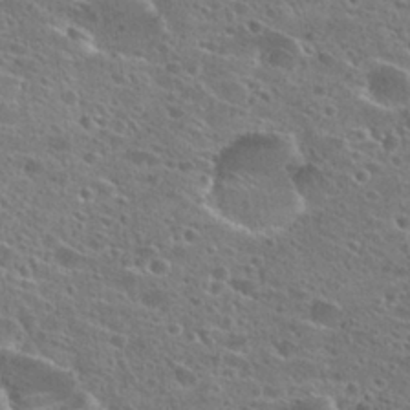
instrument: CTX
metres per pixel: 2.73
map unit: Hto
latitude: 26.3656
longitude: -45.6505
